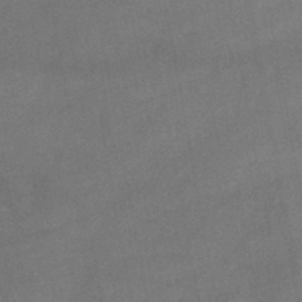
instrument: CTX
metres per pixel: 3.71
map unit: lHb
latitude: -45.6344
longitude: 62.1794
